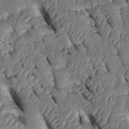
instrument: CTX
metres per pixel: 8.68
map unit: Htu
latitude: 0.2333
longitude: 149.3888
